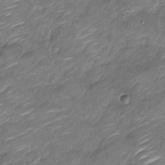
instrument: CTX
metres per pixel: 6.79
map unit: Nve
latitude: -18.1606
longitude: 107.5022
